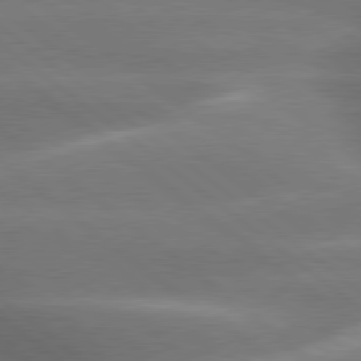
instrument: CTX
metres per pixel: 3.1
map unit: lApd
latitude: 79.5182
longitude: -118.2333
